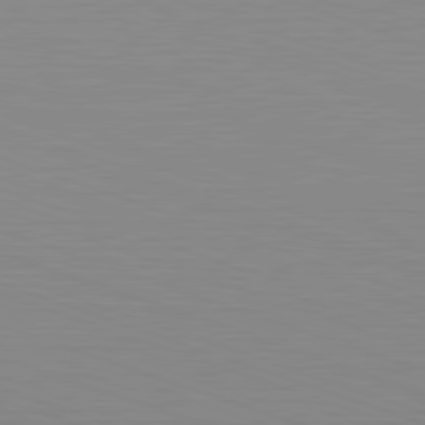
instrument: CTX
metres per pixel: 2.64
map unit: Hpe
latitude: -82.7463
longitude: 7.6155
